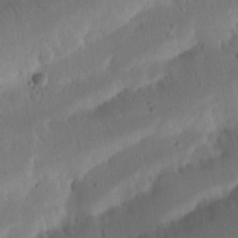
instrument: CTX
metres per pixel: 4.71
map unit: Nhu
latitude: 21.6505
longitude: -72.8002
